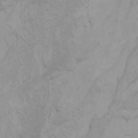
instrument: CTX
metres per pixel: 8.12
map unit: Nhu
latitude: -5.4643
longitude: -79.6505
